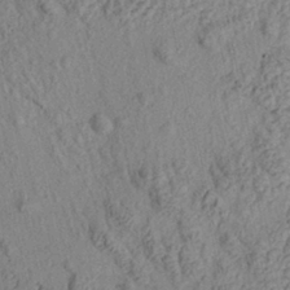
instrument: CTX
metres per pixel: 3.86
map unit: Aa
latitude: 28.1011
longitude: -135.0458
